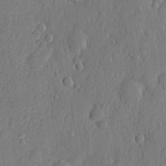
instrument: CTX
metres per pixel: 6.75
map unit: eHh
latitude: 6.9136
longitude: -73.8206
